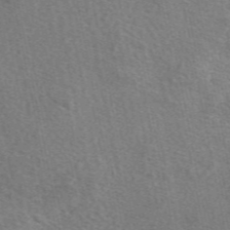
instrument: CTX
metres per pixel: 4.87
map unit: eAb
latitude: 48.9136
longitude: 115.7666
